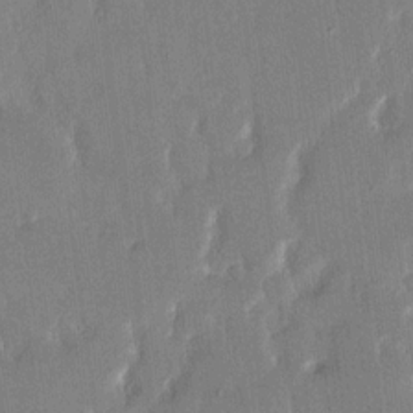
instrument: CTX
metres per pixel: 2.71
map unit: eHh
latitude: 14.5924
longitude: -70.4790
